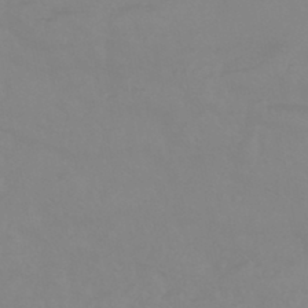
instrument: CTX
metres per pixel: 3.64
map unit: eHb
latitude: -44.6519
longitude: 81.5399
